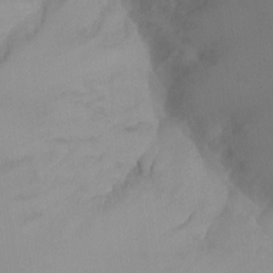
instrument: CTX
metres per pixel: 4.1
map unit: Ht
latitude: -9.7289
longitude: -33.6316
